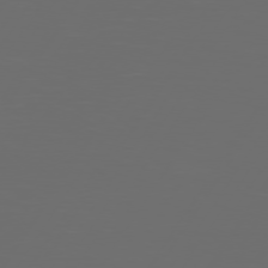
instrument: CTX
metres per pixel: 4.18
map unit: Hpe
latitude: 74.7435
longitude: -125.9150
